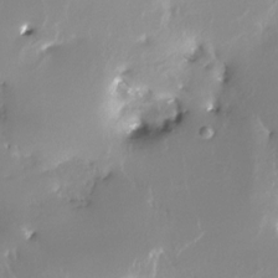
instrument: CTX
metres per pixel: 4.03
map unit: Nhe
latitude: -28.3873
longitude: -110.7813
